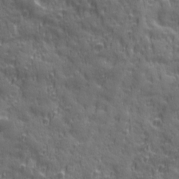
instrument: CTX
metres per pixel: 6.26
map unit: Ave
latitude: 19.7638
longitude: -132.5735
